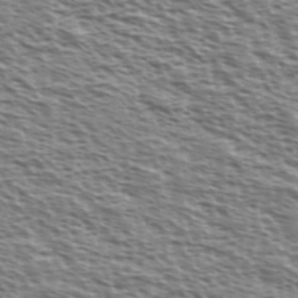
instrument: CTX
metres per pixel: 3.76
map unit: Ave
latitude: 37.6127
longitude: -112.6868
